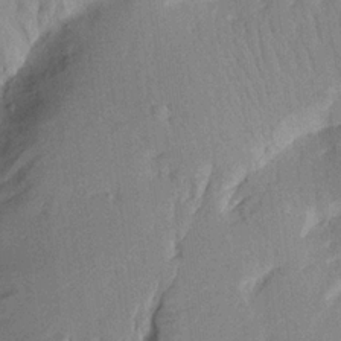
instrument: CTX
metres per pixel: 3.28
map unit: Aa
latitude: 18.2144
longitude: -144.2900
